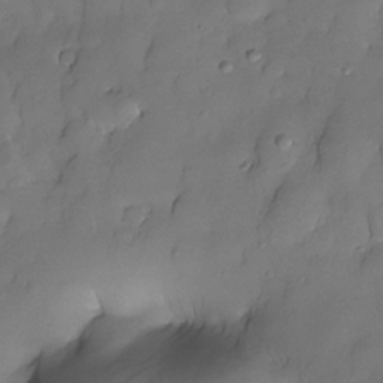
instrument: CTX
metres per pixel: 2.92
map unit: Nhe
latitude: -30.8786
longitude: -139.8394
